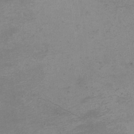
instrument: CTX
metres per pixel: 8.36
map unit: eHh
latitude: -4.6896
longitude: -78.8002
